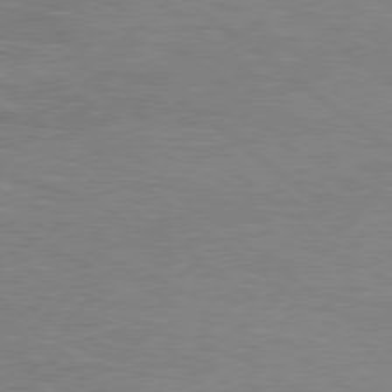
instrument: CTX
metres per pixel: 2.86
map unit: Hpe
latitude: 78.3468
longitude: -151.9906
